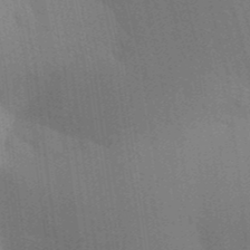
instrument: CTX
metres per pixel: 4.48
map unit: Aa
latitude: 31.4994
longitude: -145.8205
